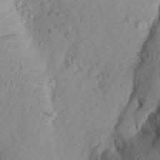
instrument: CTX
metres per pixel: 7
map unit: Aa
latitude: 24.5545
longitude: -149.3104
